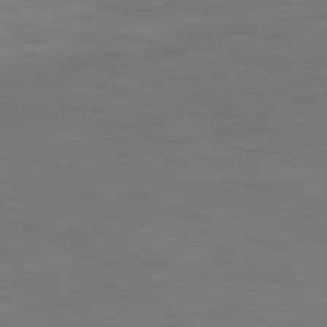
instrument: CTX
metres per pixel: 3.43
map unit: Ap
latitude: -78.7652
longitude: -72.5168
